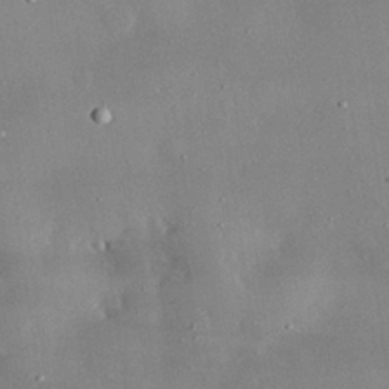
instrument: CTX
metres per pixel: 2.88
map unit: lHvf
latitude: 31.9528
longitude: -89.8584
